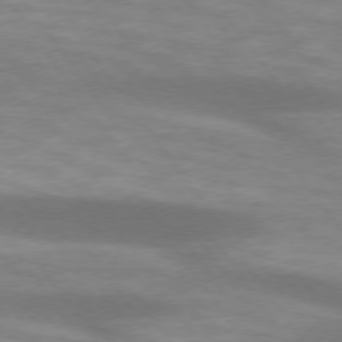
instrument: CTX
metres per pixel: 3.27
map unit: lApd
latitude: 74.4223
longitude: -49.5749
